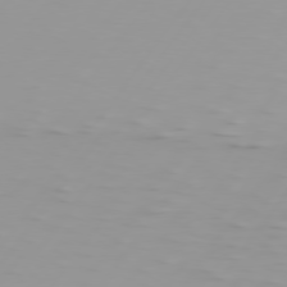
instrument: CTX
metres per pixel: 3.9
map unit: Hpe
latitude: 75.6694
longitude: -125.3103
